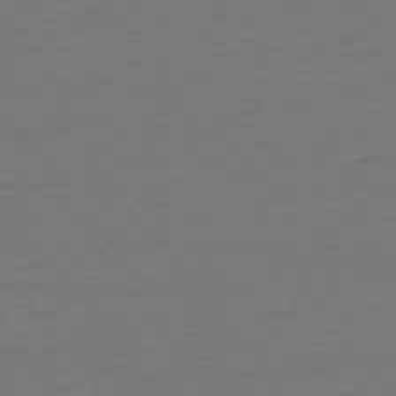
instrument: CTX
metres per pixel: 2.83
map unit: Ap
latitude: -75.8612
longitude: -93.9150
